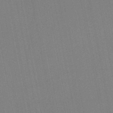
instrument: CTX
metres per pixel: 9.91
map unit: lHb
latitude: -48.8219
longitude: 67.1242
